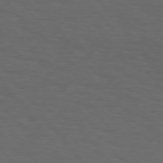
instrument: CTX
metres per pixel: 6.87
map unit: Hpe
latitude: 75.7828
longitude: -131.1404
